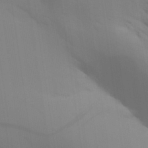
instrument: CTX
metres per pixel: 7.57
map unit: Aa
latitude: 30.1200
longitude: -135.1781
